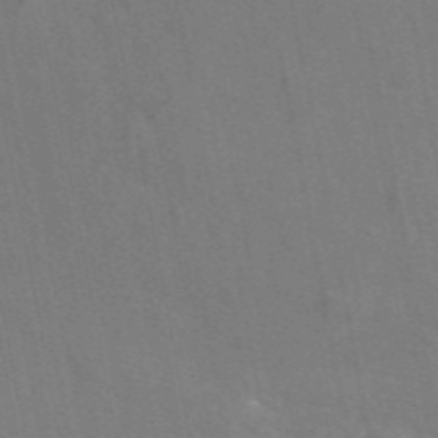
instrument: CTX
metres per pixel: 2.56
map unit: eAb
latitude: 47.0648
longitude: 116.6329
